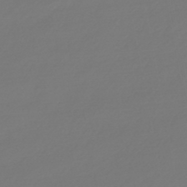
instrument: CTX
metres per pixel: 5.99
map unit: lHb
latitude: -47.0675
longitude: 62.9541
